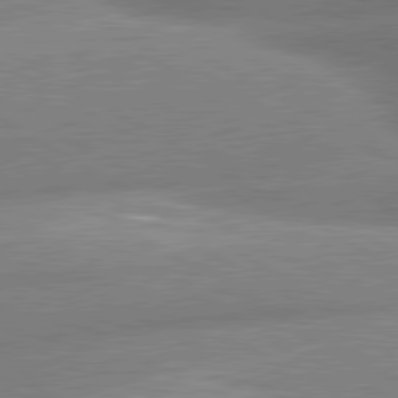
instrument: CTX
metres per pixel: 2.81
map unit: lApd
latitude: 80.5735
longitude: -162.6869
